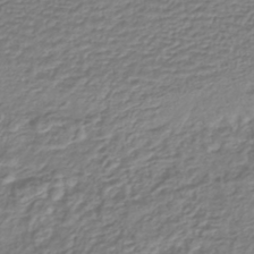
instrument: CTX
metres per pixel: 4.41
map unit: lHb
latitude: -42.2739
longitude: 61.5588
